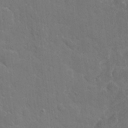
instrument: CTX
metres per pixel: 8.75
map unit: eHh
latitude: 5.8016
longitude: -67.1781
